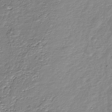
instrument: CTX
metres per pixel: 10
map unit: Nhu
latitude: -38.5952
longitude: -85.9717
